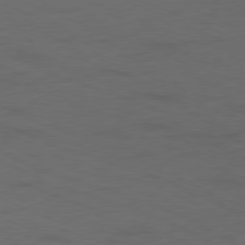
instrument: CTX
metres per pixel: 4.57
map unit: Ap
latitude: -78.1416
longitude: -73.6316
